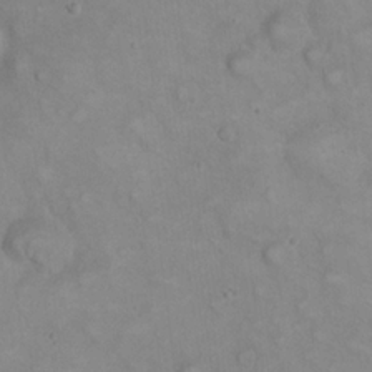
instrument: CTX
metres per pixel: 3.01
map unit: eHh
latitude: 21.8773
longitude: -61.9717
